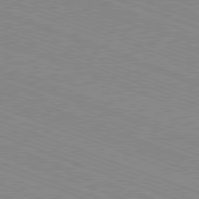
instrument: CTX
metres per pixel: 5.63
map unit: Ap
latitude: -81.3510
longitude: -74.1011
